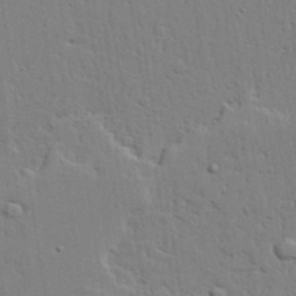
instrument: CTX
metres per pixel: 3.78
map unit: lAvf
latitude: 23.2915
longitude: -110.1389
